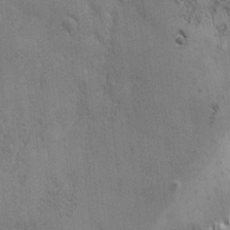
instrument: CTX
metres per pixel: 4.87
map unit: Ave
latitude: -6.8786
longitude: -120.3090
